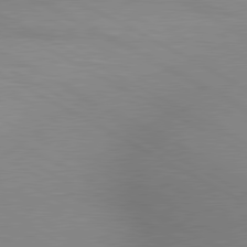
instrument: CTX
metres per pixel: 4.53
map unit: lApd
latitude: 80.3278
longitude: 134.8219
